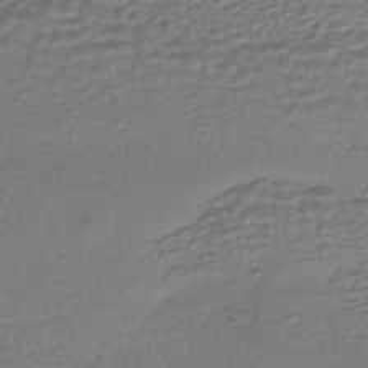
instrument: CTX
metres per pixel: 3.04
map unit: HNhu
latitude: -45.2754
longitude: 99.9178
